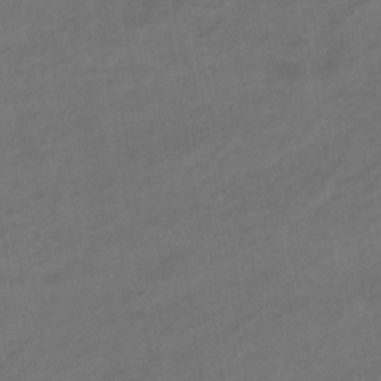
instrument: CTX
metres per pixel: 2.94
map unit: eHb
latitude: -36.3306
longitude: 79.4454
